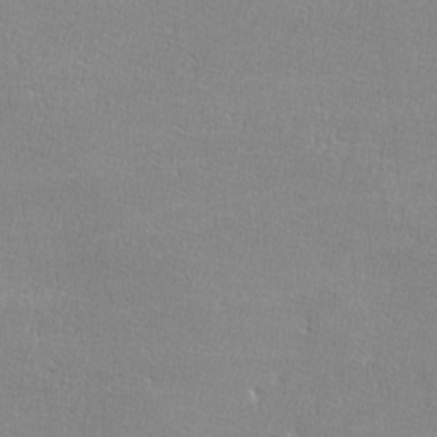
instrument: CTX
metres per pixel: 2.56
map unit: lHvf
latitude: -12.5763
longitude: -101.7261
